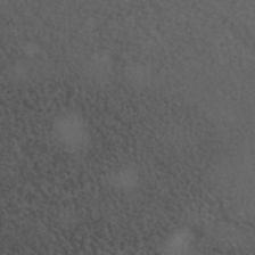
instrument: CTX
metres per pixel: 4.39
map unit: HNhu
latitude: -39.6722
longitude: 97.2565
